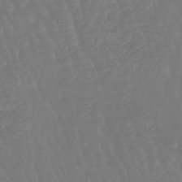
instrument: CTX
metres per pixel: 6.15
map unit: eHb
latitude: -46.5196
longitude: 79.8611
